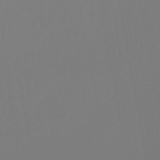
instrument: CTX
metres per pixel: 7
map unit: eHb
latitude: -50.7841
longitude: 74.5196
